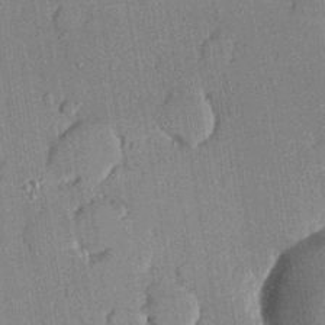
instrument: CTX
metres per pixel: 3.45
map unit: lHvf
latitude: 20.8380
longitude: 144.8408
